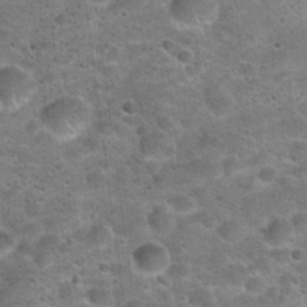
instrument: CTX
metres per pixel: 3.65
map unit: Hto
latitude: 22.1767
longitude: -49.7639
